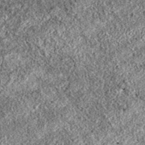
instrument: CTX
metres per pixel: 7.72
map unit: eAb
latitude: 37.3104
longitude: 111.7100
